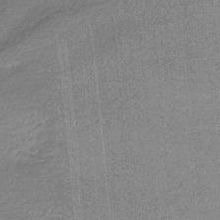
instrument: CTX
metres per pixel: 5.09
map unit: eHb
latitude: -32.6330
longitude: 73.5966
